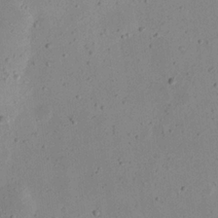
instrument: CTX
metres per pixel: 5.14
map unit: eHh
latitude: 23.1970
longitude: -69.0270
